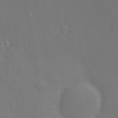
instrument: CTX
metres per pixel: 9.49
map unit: Hve
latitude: -9.4832
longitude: 175.6721
